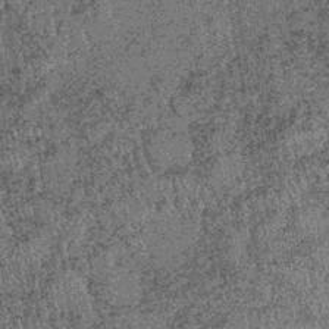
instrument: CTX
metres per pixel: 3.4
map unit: lHb
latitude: -37.2565
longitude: 67.8990
